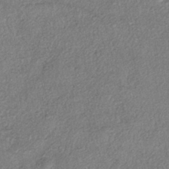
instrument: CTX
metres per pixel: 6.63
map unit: eHh
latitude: -42.3306
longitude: 120.1605
